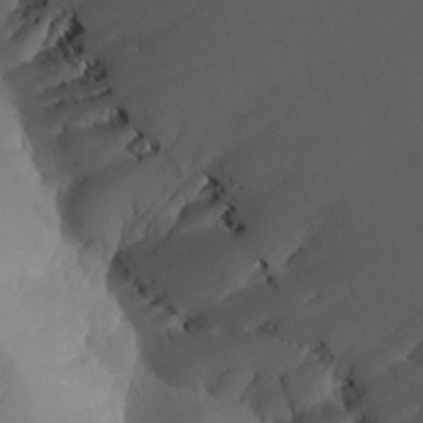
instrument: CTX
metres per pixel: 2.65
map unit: Aa
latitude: 24.4412
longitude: -127.5182
